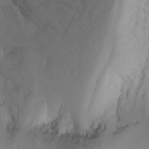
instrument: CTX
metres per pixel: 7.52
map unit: Nhu
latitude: -3.3509
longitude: -72.1011
